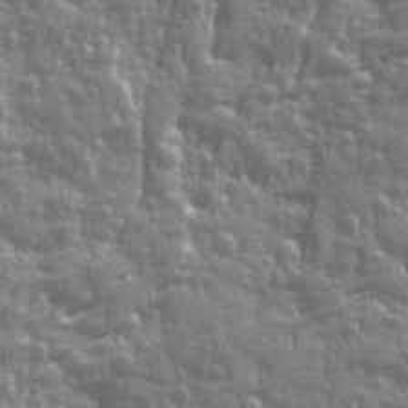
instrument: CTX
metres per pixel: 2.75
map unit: Ave
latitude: 12.3278
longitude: -103.9339
